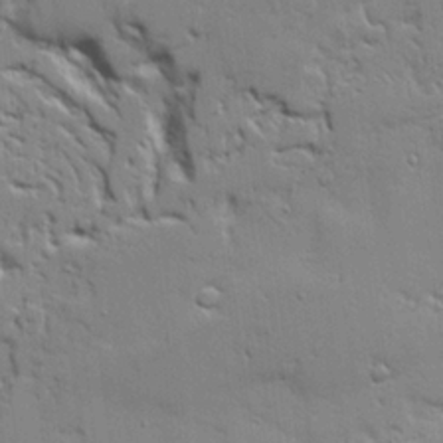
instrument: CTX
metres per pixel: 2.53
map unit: Ave
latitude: 20.0255
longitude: -127.7828
